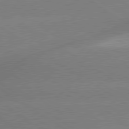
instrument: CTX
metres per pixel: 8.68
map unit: lApd
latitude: 80.1767
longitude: -148.4601
